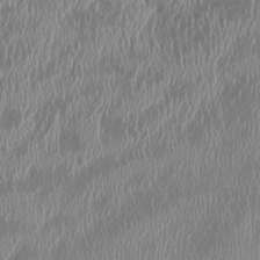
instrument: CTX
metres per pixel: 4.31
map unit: HNhu
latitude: 1.3859
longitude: -6.3656
